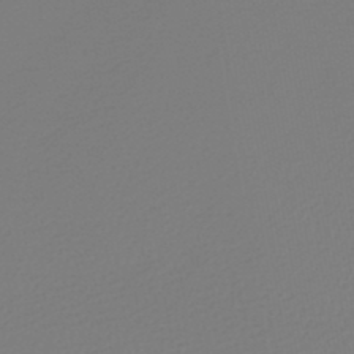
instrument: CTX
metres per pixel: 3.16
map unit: lHb
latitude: -46.5384
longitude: 72.5762
